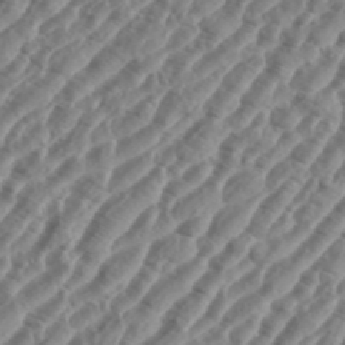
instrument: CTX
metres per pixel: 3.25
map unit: eHh
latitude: 36.6302
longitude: -135.1592
